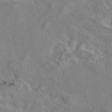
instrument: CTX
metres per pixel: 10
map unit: eAb
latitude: 49.0647
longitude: 112.2551
